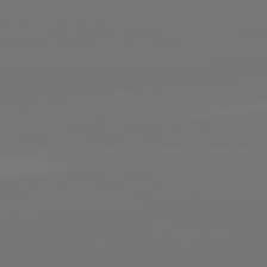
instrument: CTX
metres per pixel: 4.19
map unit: lApd
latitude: 82.6112
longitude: 154.9731
